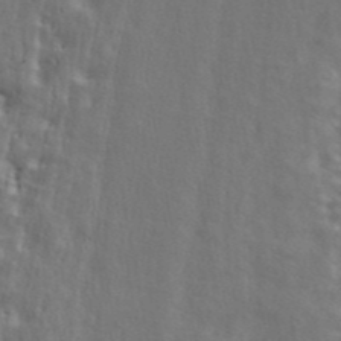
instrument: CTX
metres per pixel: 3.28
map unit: ANa
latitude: 43.4804
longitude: 48.2929
